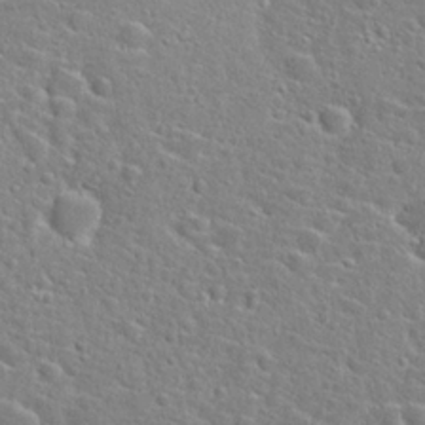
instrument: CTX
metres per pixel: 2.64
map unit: Hto
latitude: 25.1214
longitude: -47.8017
